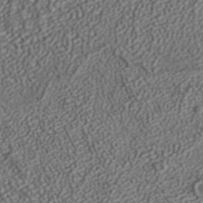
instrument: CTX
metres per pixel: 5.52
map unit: ANa
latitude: 36.6869
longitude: 18.1606
